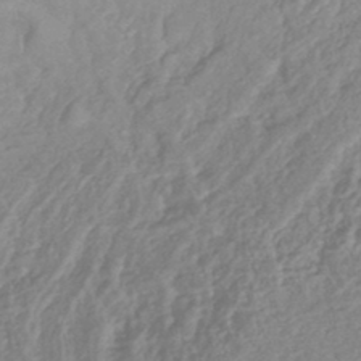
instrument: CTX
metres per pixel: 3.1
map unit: lHb
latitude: -44.4629
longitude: 80.1039
